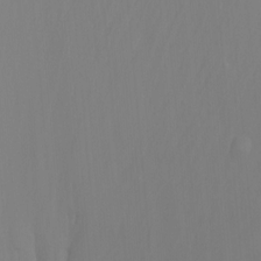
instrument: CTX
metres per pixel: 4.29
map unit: Ht
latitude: -14.9353
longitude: -55.3670
